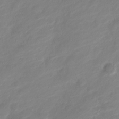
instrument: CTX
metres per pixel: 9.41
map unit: Nve
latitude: -18.8975
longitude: 108.0661
